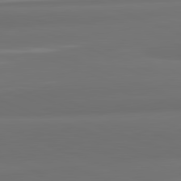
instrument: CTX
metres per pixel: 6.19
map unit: lApd
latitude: 82.2522
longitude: -171.7072
